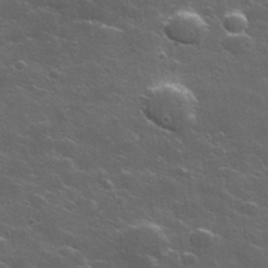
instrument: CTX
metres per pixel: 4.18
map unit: lHvf
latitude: 35.7260
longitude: -91.7261
